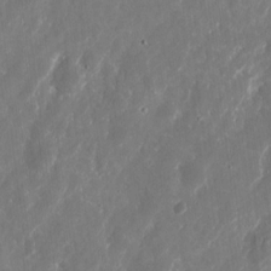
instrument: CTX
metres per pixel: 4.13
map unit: eHh
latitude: 10.7813
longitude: -71.9339
